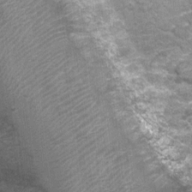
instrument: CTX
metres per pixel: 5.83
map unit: Nhu
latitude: 2.0822
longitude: -17.6127
